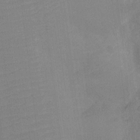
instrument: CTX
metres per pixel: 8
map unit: Nhu
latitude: -13.3699
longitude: -24.2333
